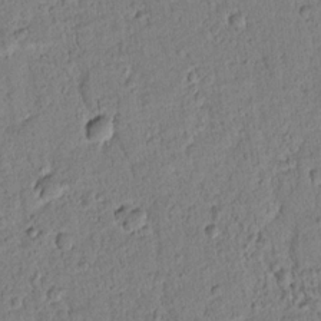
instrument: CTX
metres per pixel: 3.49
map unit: lAvf
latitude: 8.4223
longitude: 165.0865
